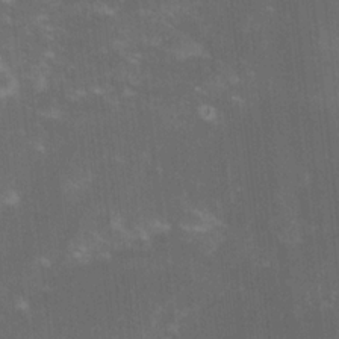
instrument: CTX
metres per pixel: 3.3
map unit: lHvf
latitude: -14.2362
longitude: -101.8583
